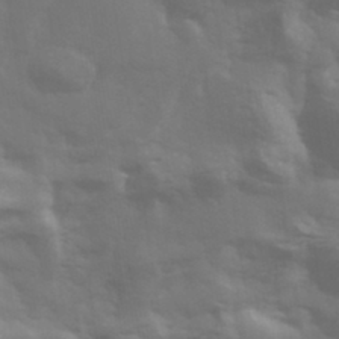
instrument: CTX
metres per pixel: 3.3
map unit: Hve
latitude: 33.3293
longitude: 150.1039
